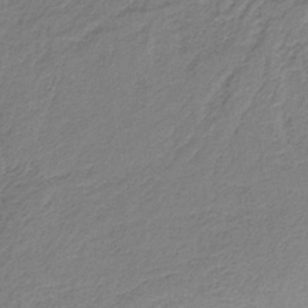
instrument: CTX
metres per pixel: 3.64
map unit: HNb
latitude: -35.1242
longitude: 59.0297
